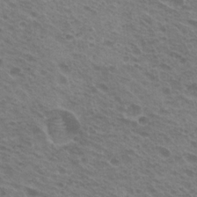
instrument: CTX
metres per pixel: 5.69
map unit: Hto
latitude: 21.4238
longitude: -31.1781
